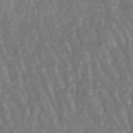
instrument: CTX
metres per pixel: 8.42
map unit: lHb
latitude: -47.8044
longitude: 78.9541
